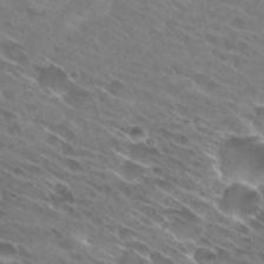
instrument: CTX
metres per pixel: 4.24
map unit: Hto
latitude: 28.7813
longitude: -44.2711
